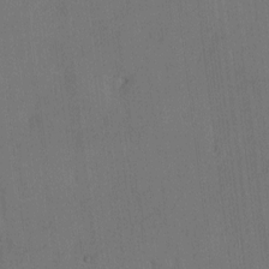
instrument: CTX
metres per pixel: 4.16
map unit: eHh
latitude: -3.2375
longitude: 17.3510
